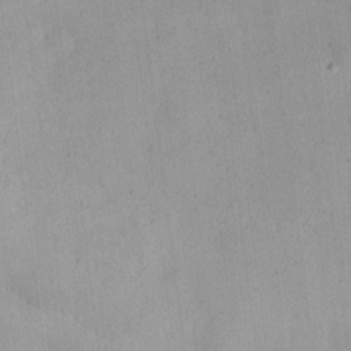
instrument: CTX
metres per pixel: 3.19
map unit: eHh
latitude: 11.2348
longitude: -68.1767
